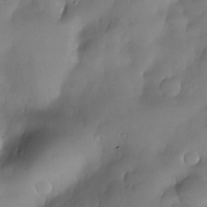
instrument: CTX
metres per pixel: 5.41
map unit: Nhe
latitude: -30.5385
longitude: -140.4034
